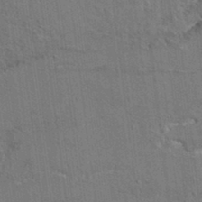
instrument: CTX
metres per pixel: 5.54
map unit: Hto
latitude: 9.5938
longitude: -35.3670
